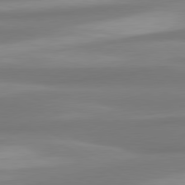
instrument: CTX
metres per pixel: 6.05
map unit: lApd
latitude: 80.4979
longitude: 173.8989
